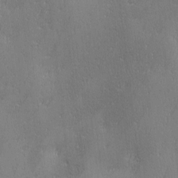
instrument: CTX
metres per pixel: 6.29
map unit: Ave
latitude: 2.5734
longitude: -112.0444
